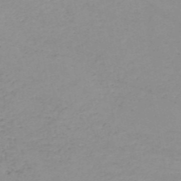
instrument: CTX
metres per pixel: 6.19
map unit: HNb
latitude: -51.1998
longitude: -53.4049
